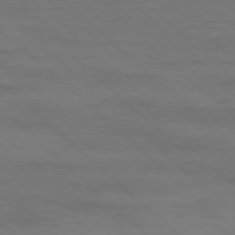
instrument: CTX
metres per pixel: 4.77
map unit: Ap
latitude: -77.9556
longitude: -62.3090
